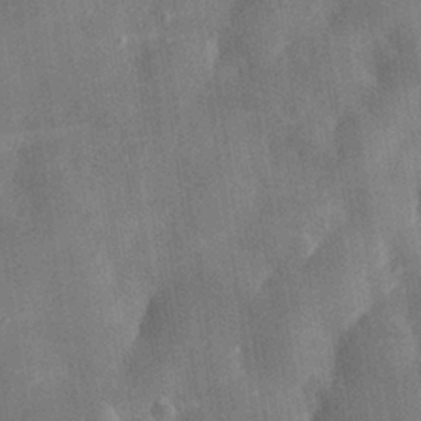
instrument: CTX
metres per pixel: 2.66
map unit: eHh
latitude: 30.8380
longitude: -76.3656
